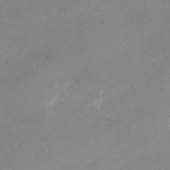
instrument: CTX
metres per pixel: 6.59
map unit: Nhu
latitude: -23.6155
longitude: -70.4223
